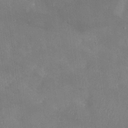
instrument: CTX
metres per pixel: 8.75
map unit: Nhu
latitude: -27.9178
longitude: -58.2145
